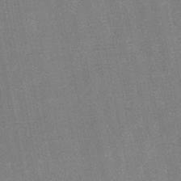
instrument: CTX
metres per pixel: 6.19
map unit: lHb
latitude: -48.3118
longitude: 80.5196
